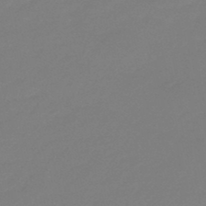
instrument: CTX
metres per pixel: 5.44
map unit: eHb
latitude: -46.8597
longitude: 86.3495
